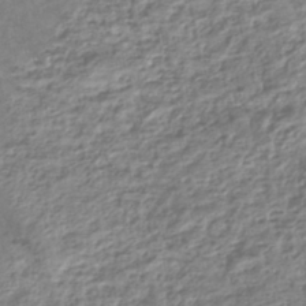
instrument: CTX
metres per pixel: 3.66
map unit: HNhu
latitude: -44.3117
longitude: 103.3888
